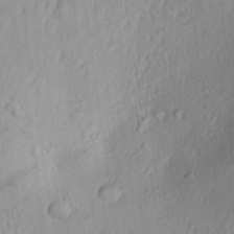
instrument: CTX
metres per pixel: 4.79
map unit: Aa
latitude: 30.1956
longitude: -136.3656
